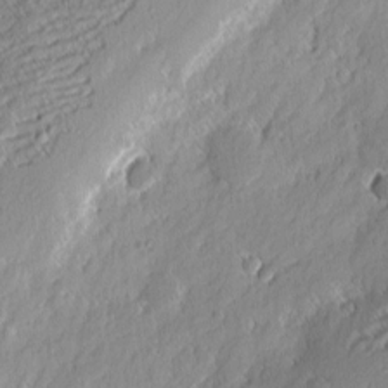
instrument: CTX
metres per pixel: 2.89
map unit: eHh
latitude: 2.2522
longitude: -77.7449
